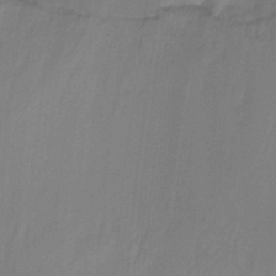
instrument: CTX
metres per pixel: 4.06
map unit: Ht
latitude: -14.0094
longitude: -57.0080
